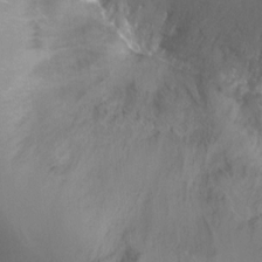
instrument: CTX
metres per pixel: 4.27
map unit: Hto
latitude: -4.8219
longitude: -35.6316
